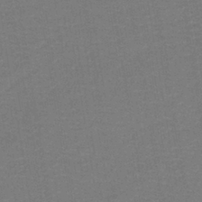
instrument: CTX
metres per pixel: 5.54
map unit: lHb
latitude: -39.1242
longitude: 58.4628
